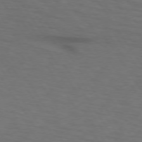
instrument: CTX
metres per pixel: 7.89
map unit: lApd
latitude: 74.1011
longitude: -74.6113
